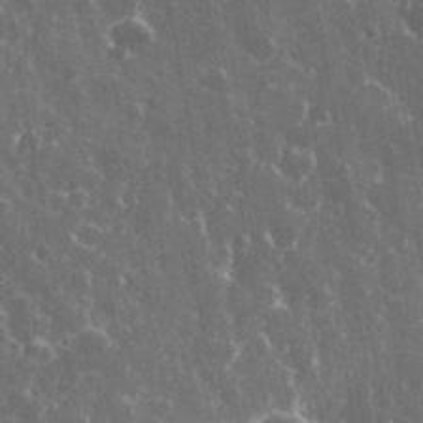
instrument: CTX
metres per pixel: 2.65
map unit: eHh
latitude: 33.7072
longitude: -60.2900
